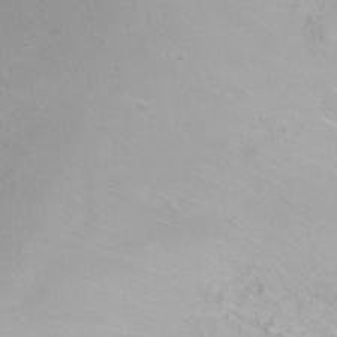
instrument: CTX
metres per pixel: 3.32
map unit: Ht
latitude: -8.6896
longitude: -35.7449
